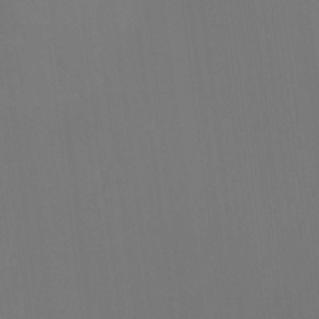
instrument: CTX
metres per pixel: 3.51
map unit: Ht
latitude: -15.1998
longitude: -42.1011
